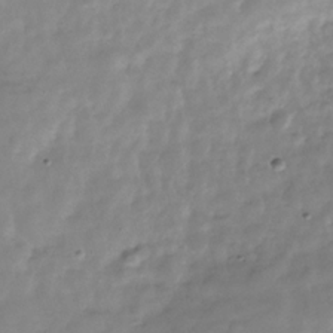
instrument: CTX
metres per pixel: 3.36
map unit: Hve
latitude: -30.8975
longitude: 91.4455
